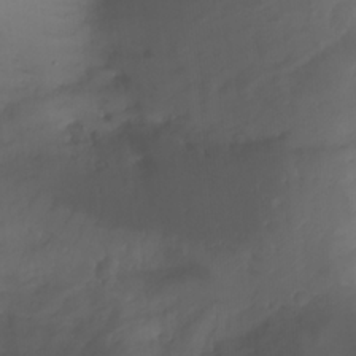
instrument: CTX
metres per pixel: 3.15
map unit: Nhu
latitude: -4.7274
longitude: -76.1389
